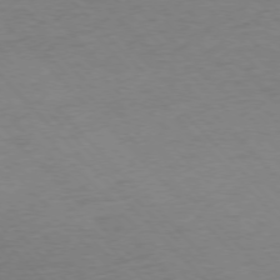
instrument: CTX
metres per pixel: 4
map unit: Ap
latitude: -77.0486
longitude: -86.1767
